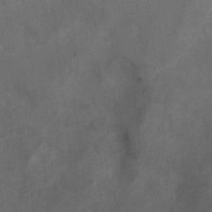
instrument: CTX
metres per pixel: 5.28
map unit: Ht
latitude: 2.6301
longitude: -26.8002
